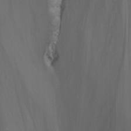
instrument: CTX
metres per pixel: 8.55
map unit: Nhu
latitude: -13.7478
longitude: -65.2915
